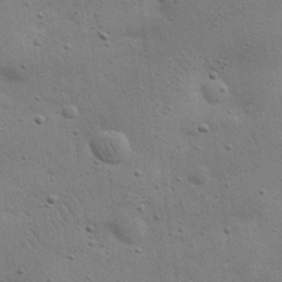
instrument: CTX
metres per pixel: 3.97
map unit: eHh
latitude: 24.5167
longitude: -69.4616
